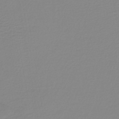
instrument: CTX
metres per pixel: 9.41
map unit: lHb
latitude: -40.4818
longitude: 60.4062
